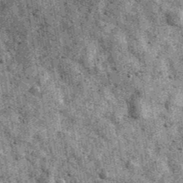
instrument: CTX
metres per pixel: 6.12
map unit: Ave
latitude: 40.1578
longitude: -106.9703
